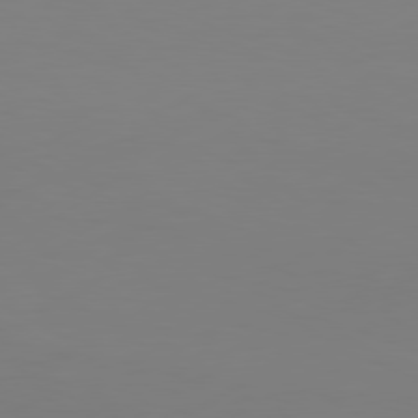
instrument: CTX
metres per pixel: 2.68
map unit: Hpe
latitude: 78.3090
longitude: -128.7246
